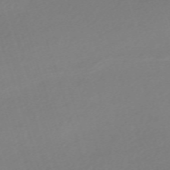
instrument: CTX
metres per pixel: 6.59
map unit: eHh
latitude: -62.3306
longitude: 53.1242
